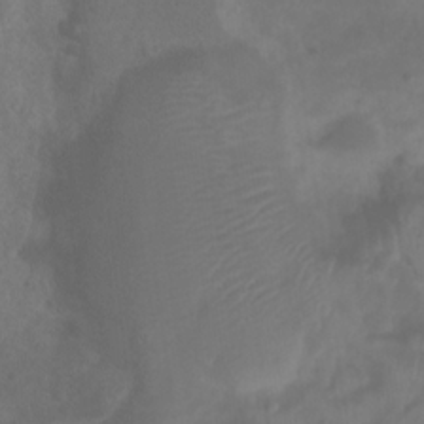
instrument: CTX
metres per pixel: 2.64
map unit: Ht
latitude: 2.2333
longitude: -22.1956
